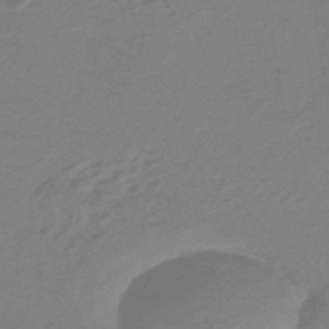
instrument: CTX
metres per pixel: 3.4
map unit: eHb
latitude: -45.6155
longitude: 89.5021
